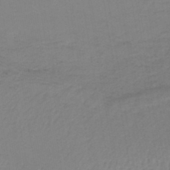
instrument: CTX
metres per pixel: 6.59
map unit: lHb
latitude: -41.7100
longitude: 64.2173
